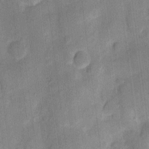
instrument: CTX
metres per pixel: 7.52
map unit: eHh
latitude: 10.6869
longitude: -65.8772
